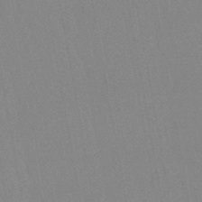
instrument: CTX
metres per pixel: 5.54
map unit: lHb
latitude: -45.6533
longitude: 78.4062
